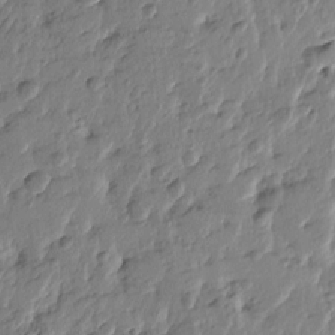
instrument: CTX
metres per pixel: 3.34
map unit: Htu
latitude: -4.5762
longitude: 178.8219
